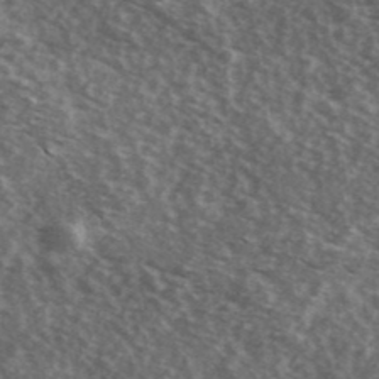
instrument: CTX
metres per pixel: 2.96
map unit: Ave
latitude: 39.5560
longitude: -109.1403
